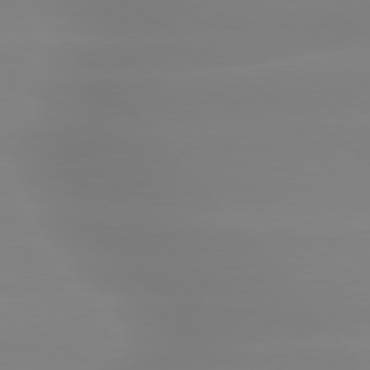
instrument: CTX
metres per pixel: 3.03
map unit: lApd
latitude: 79.8773
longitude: -136.4034
